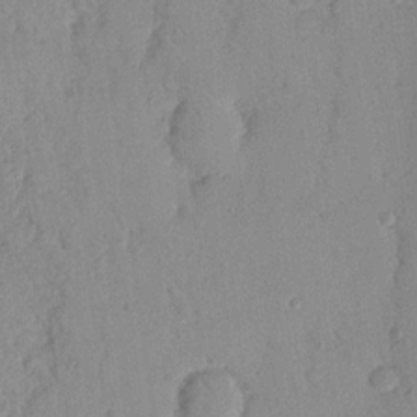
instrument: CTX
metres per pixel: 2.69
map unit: Nhu
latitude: 16.8002
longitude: -78.7247
